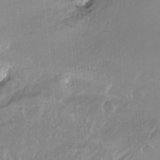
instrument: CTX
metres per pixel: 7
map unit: Ht
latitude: -15.6722
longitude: -41.6693
